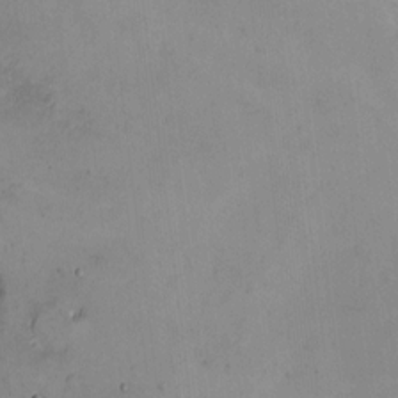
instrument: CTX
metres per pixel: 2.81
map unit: eHh
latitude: -9.5966
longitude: -67.0647
